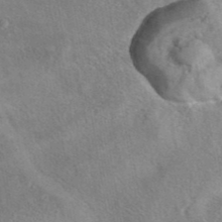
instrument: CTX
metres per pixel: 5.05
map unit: eAb
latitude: 41.4615
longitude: 104.4440
